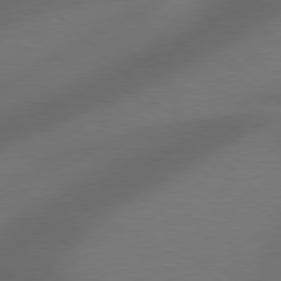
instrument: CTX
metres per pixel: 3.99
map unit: Hpe
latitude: 77.8205
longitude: -149.8772
